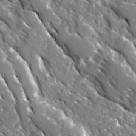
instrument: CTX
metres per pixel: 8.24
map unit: Ave
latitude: 16.3089
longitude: -130.8569
